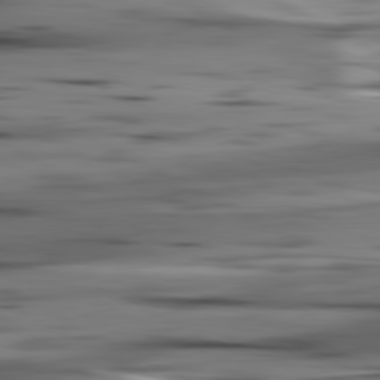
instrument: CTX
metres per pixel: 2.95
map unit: lApd
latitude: 80.8002
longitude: -123.2726
